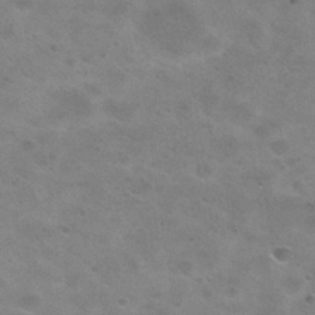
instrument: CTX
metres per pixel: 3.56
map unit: Nhu
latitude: 29.1781
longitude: -47.7072
